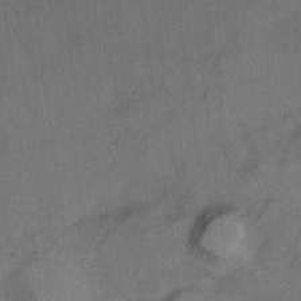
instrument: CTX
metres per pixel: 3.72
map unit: Ht
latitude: 8.3089
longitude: -38.1578
